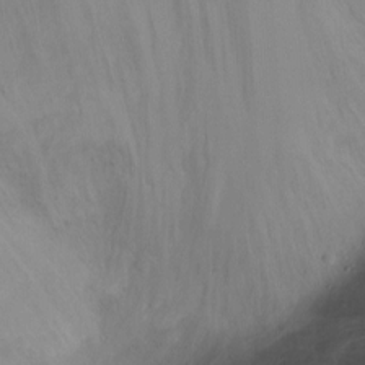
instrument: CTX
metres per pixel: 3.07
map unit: Ht
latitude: -7.1620
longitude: -27.2348
